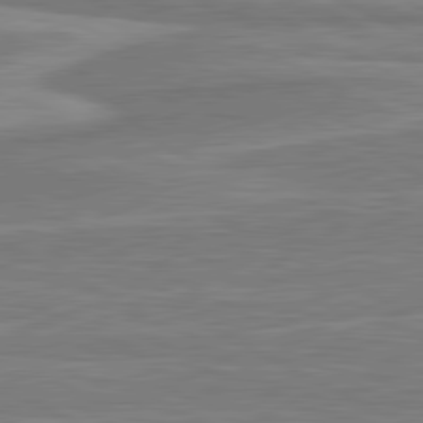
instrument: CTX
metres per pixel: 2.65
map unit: lApd
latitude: 81.1025
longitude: -173.8772
